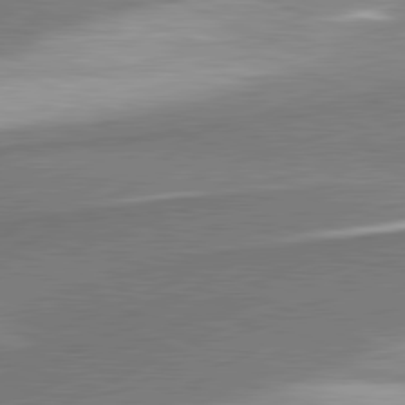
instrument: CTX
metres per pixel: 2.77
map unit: lApd
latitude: 81.4048
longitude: 164.5763
